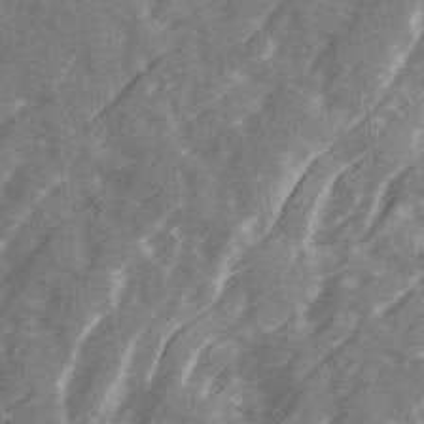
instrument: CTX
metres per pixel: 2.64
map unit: Ave
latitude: 20.1578
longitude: -131.1404
